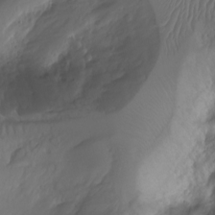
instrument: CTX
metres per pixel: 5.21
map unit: Ht
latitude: -2.5573
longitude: -29.3481
